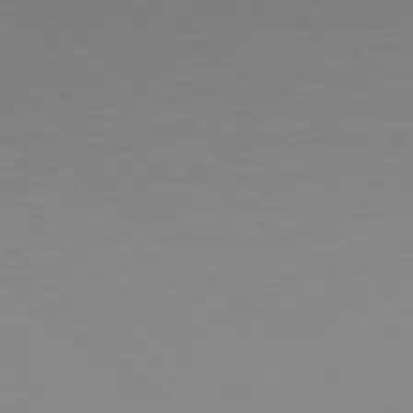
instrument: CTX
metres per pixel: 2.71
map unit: Hpe
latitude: 77.8205
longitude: -165.6694
